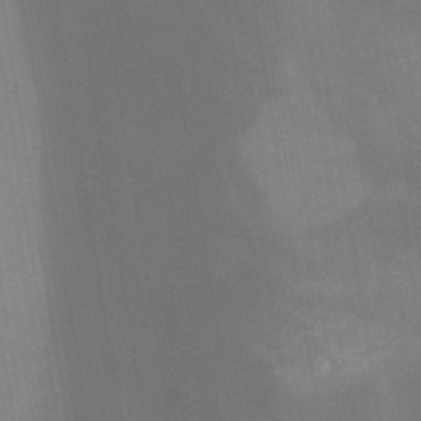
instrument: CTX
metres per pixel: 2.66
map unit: HNb
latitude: -44.9542
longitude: -45.1592
